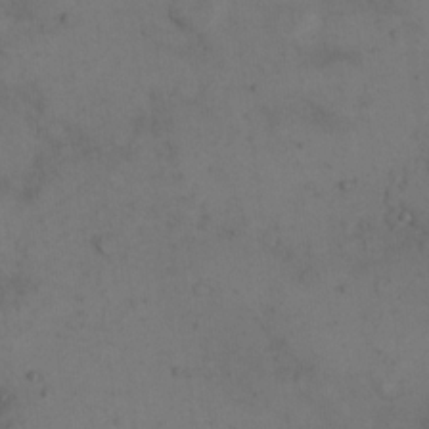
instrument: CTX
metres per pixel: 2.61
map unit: eHh
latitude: 15.6505
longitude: -67.7827
